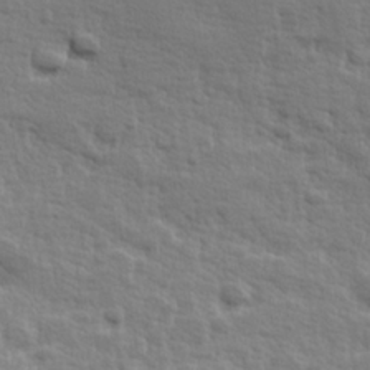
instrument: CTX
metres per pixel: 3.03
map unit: Hve
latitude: 25.4237
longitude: 144.6141
